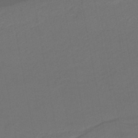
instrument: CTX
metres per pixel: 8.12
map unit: HNhu
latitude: -45.8422
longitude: 92.8597
